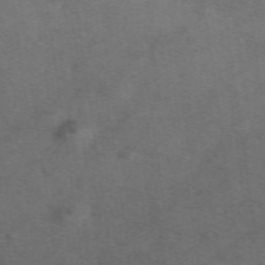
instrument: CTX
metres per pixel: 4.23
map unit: ANa
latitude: 51.4426
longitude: -70.4601
